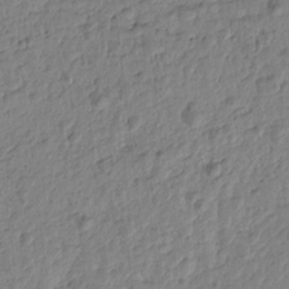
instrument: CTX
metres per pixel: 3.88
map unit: Htu
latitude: -0.8408
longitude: -179.0270
